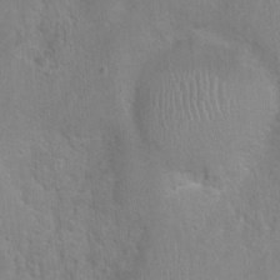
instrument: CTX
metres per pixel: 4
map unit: Nhu
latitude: 1.1214
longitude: -16.7624
